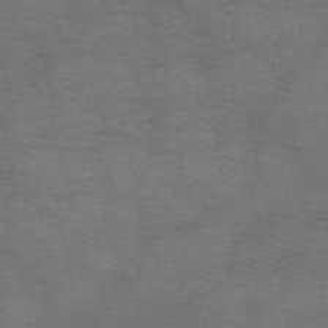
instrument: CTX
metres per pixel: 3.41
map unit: HNb
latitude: -49.2943
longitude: -41.2348
